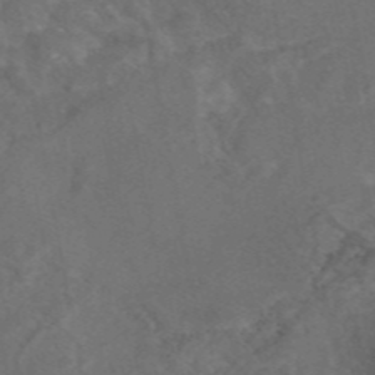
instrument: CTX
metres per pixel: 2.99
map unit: eAb
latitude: 46.4790
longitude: 114.1606
